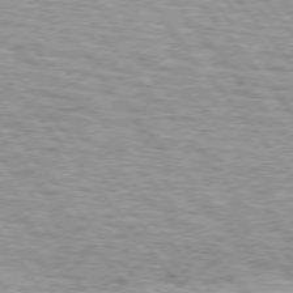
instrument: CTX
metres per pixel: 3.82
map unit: lApd
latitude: 75.1025
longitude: -76.5168
